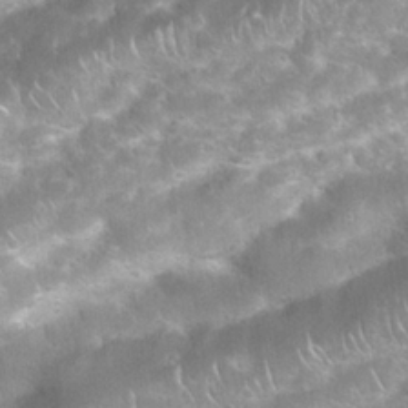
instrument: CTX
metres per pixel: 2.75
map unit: Nhu
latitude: 24.1577
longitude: -61.1025
